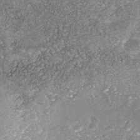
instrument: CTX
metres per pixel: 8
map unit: Nhe
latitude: -41.1998
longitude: -109.5938
